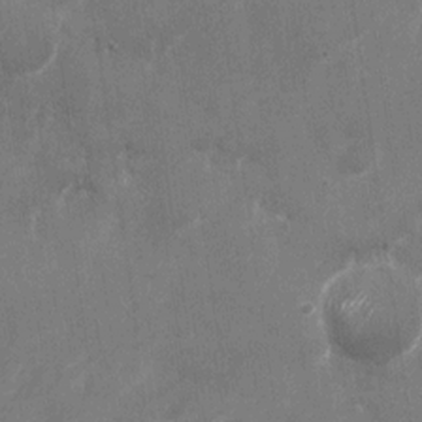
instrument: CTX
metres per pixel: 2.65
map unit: Nhu
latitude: -28.5385
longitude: -75.3104
